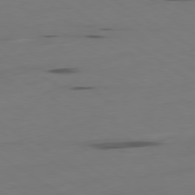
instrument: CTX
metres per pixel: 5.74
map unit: Ap
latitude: -79.8233
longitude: -61.8205
